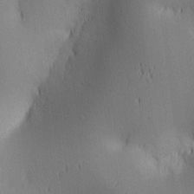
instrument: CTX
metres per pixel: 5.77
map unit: lAa
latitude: 2.9891
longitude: -117.0836
